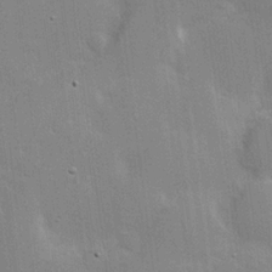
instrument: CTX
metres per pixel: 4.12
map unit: Hve
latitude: 17.8583
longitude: 151.1242
